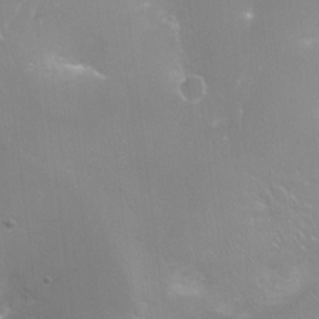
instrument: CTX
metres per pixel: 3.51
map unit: Ht
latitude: -15.7856
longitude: -40.6490
